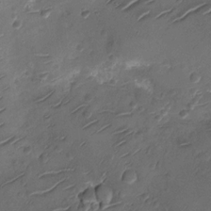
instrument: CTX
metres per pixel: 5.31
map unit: Nhu
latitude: -13.1242
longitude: -23.2537
